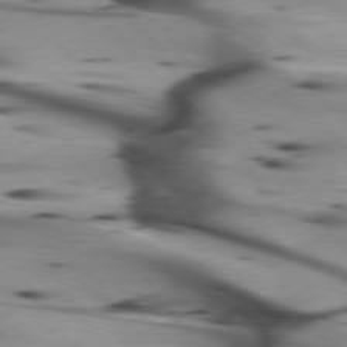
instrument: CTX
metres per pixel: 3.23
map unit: lApd
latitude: 75.2726
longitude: -64.7435
